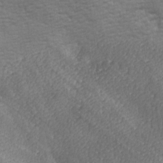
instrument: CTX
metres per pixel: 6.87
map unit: lAa
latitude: -8.5763
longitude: -125.2159
